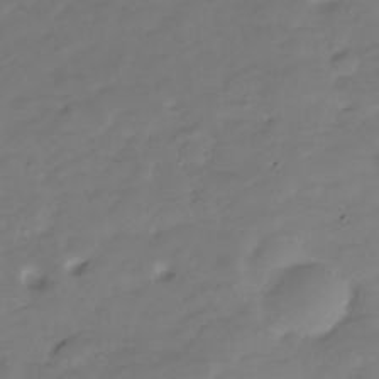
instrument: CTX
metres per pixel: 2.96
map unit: Hve
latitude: -30.2172
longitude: 91.7667
